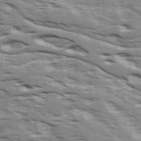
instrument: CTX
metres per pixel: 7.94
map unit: Ave
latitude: 16.4979
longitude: -129.7449
